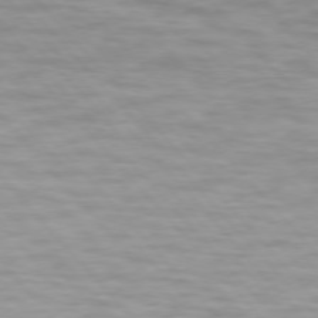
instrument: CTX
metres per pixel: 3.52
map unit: lApd
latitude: 74.8002
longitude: -61.1214
